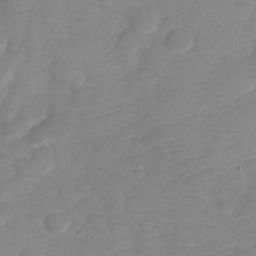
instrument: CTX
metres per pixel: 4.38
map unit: Nve
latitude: -22.0283
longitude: 106.3118
